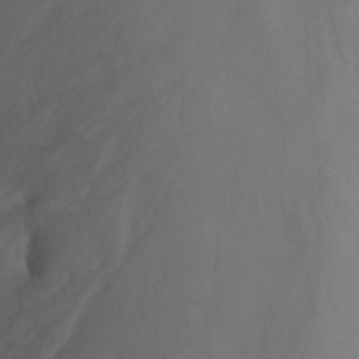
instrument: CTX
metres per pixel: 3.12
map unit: Nhu
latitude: -13.5210
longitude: -66.1577
